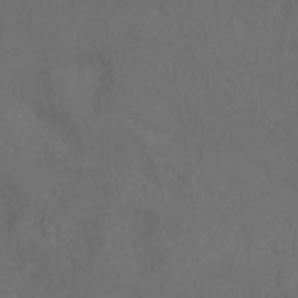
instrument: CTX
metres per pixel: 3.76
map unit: Ht
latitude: 1.5560
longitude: -34.2333
